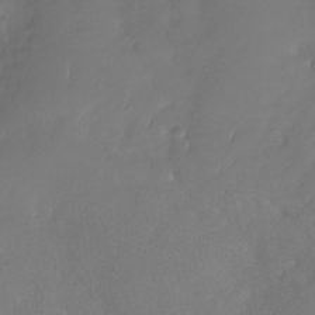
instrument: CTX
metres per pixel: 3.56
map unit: Nhu
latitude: -29.3510
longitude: -60.4979
